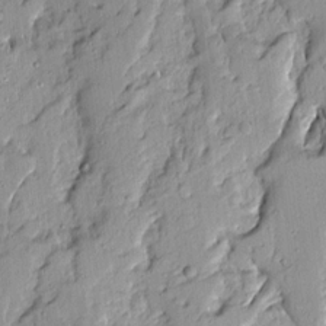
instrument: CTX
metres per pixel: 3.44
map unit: Ave
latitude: 13.5560
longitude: -132.5168
